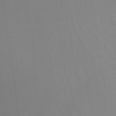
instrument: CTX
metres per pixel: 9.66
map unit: Ht
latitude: -12.9164
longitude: -44.8191
